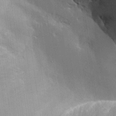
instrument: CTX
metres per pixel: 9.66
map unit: Aa
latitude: 25.6316
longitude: -127.8772
